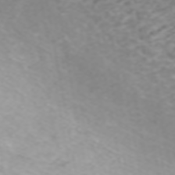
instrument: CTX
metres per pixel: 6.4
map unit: ANa
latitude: 45.2537
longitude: 22.2740
